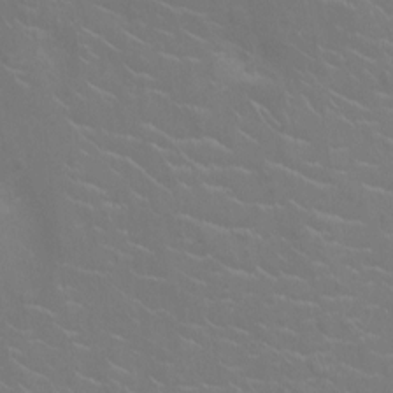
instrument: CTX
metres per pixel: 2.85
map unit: Ht
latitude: -5.2376
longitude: -18.8758
